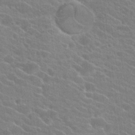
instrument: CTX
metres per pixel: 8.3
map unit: Hto
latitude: 24.0822
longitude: -40.8380
